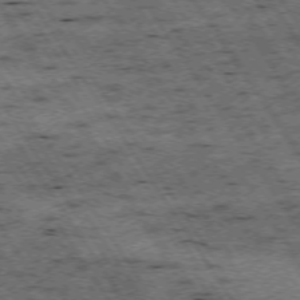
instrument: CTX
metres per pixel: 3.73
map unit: Hpe
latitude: -74.2173
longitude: 3.2186
